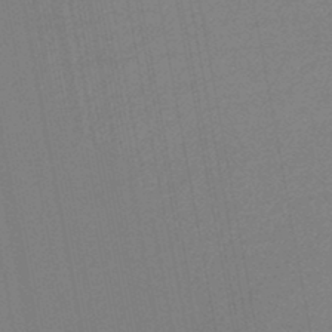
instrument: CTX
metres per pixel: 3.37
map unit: lHb
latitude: -46.8975
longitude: 71.9178
